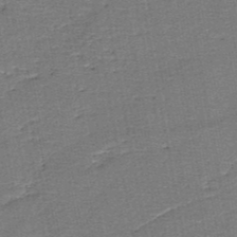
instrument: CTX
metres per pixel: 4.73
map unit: HNb
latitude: -49.0865
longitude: -42.6113
